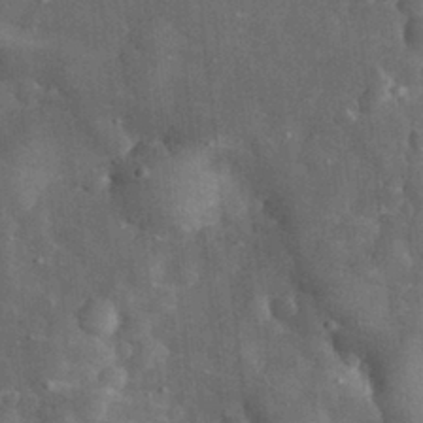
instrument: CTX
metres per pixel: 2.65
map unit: eHh
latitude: 31.2726
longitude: -71.6883
